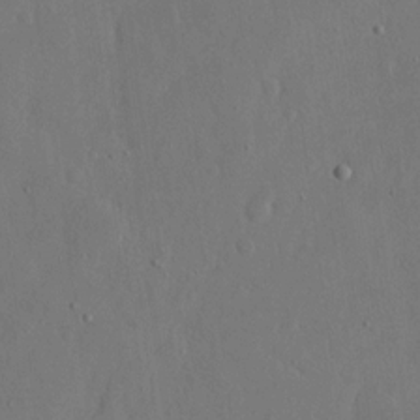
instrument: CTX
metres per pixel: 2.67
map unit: eHh
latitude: 15.0270
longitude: -69.9339
